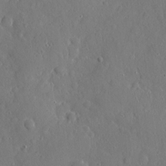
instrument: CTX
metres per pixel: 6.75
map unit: eHh
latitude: 3.9339
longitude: -75.1025
